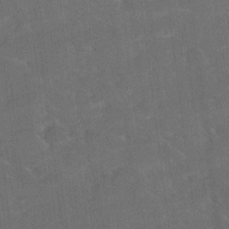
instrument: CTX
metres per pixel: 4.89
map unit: Ave
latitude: 18.6301
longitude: -136.2712
